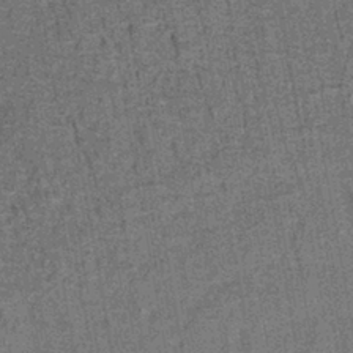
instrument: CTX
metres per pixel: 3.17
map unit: lHb
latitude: -40.3117
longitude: 57.9745
